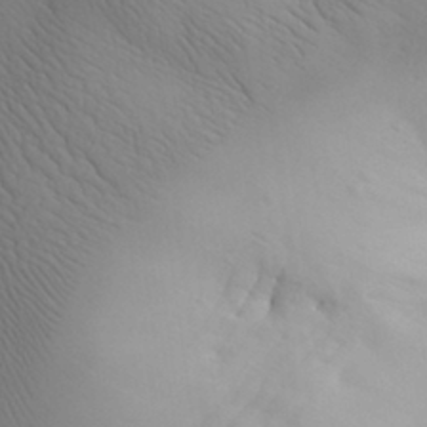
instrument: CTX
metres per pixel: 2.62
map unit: Aa
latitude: 30.7436
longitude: -143.3293
